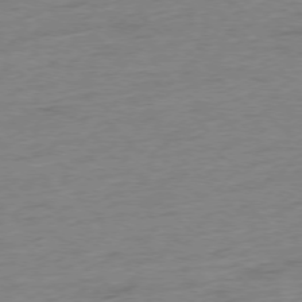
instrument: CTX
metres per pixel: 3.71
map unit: Hpe
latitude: -76.8030
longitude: -13.6316
